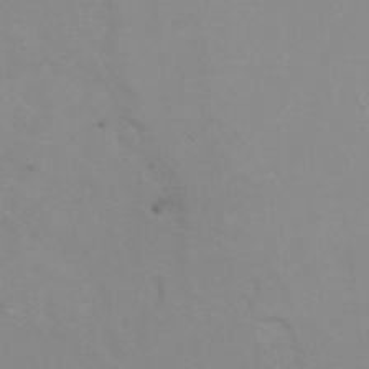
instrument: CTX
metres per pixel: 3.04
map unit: Hto
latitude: 7.1403
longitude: -31.0081
